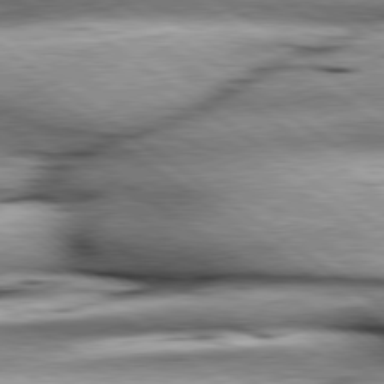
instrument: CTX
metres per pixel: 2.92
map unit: lApd
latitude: 79.5938
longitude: -140.8946
